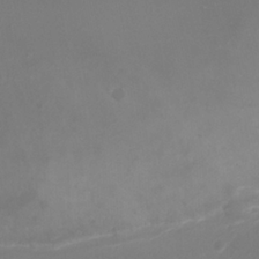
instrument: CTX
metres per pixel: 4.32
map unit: Ht
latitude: -1.8612
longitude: -19.6882
